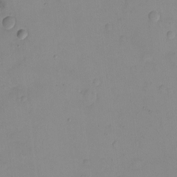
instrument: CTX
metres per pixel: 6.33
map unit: eHh
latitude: -9.7100
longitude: -66.1199
